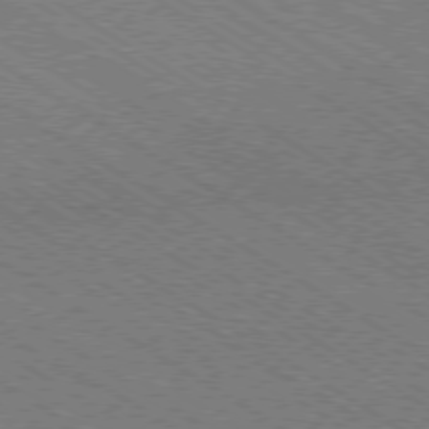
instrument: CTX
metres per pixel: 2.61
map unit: Ap
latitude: -79.2565
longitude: -79.1781
